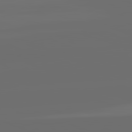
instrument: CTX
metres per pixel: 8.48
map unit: lApd
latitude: 82.1955
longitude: -165.1025
